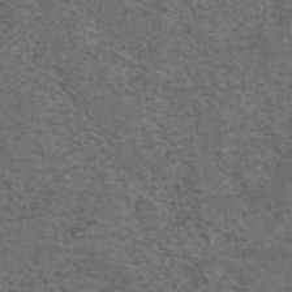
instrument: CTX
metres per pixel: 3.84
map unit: eAb
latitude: 43.6127
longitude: 105.2565
